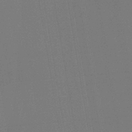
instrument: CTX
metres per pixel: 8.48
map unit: lHb
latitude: -41.8611
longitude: 78.1605
